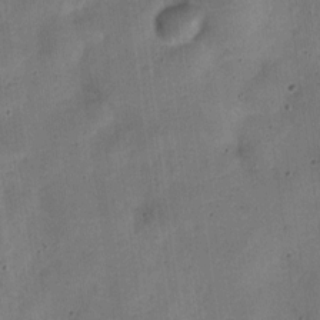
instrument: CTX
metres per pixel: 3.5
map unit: Nve
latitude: -25.5210
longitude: 105.8800
